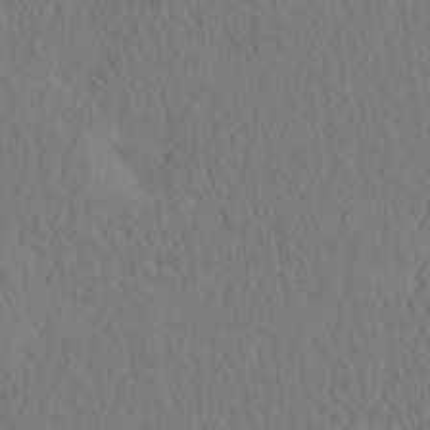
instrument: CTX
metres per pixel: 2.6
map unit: eHh
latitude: -3.0486
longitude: 15.5588
